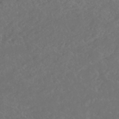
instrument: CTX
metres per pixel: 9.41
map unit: HNhu
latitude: -47.0486
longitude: 29.5966
